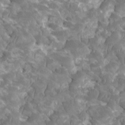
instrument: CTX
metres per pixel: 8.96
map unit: HNhu
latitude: 1.9339
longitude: -0.6490
